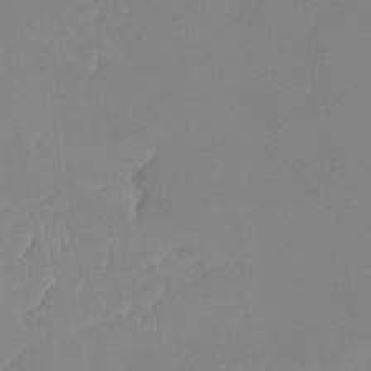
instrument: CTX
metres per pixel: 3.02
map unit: Ht
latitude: -14.0850
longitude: -51.0080
